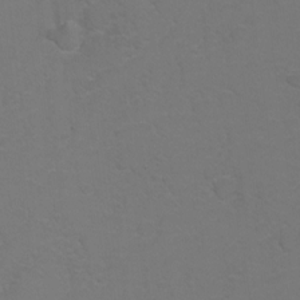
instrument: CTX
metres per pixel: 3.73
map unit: Hto
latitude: 6.4034
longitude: -30.9892
